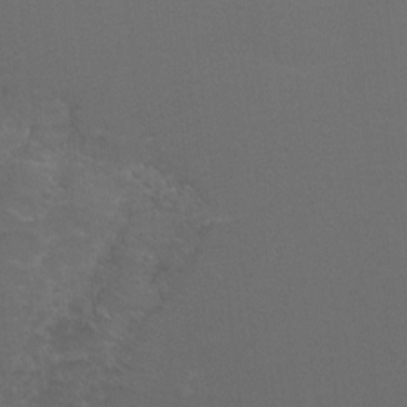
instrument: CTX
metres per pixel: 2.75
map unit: eHh
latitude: -5.7855
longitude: -78.7247
